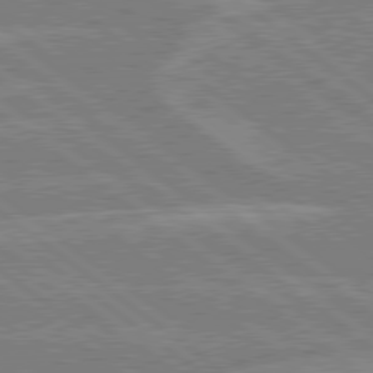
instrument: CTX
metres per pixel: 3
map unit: lApd
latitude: 79.0459
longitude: -160.6301
